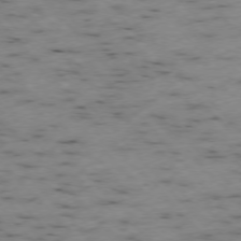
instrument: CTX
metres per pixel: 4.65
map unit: Ap
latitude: -76.3495
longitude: -60.5357
